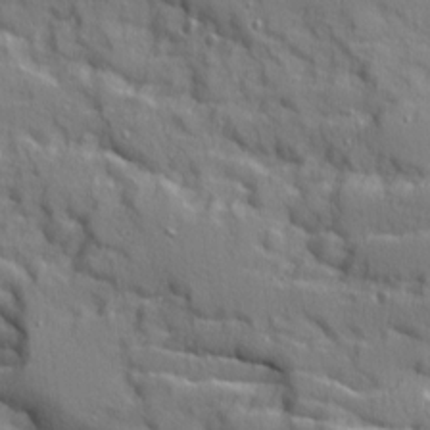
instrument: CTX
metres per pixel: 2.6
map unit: Ave
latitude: 10.4979
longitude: -101.8017
